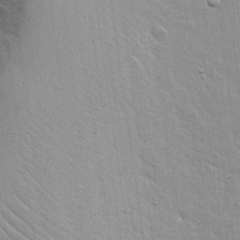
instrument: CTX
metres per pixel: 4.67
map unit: Aa
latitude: 16.8002
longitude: -124.9702
